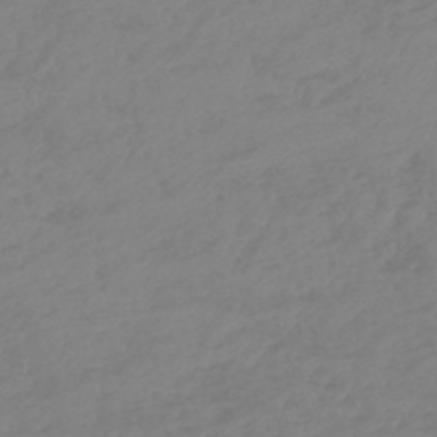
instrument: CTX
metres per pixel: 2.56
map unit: lHb
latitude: -45.1620
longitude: 70.7085
